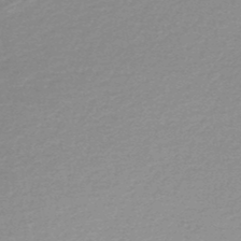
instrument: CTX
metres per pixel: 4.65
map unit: lHb
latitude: -48.4818
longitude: 66.3873
